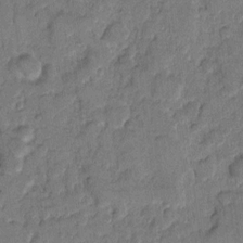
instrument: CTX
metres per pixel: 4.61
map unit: eHh
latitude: 9.6316
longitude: -65.1592
